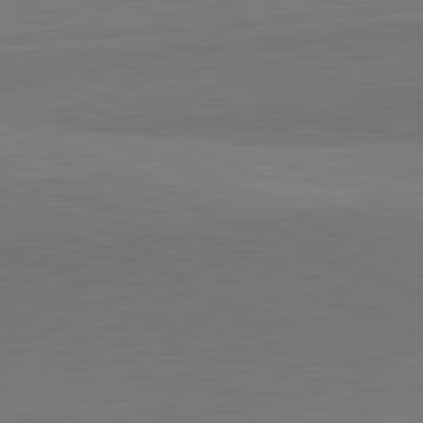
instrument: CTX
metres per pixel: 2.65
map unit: lApd
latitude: 82.2333
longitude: 138.7841
